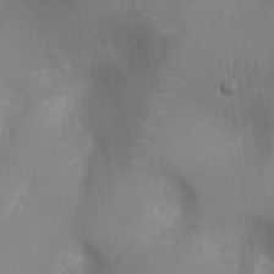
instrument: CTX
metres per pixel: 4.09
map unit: Ht
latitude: -8.7463
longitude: -24.4601
